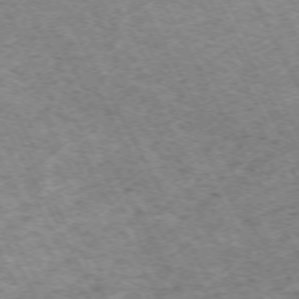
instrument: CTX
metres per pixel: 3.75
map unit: Hpe
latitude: -71.7856
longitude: 11.9745
